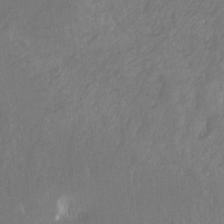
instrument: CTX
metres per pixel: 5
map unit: Hto
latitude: -10.3684
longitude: -36.9514
